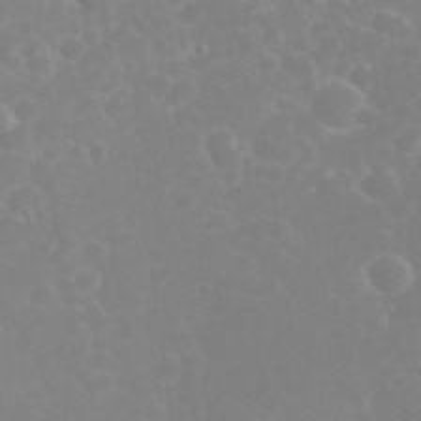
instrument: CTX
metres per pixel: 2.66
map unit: eHh
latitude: 32.3845
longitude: -60.6490
